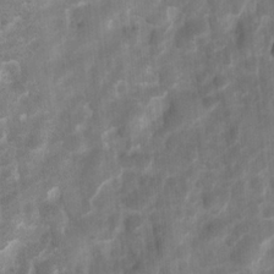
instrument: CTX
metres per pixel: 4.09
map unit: Ht
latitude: 4.1578
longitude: -22.2522
